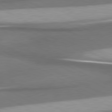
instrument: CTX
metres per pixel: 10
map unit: lApd
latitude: 80.8947
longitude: 175.6154
